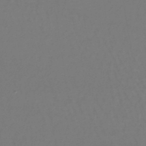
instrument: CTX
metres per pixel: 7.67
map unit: lHb
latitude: -45.1809
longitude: 76.5574
